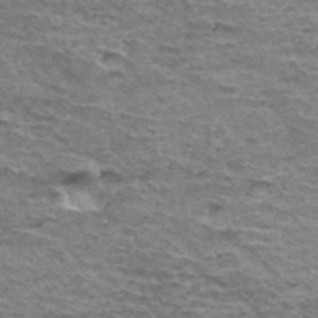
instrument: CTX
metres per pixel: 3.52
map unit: Hto
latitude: 36.3279
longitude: -43.0270
